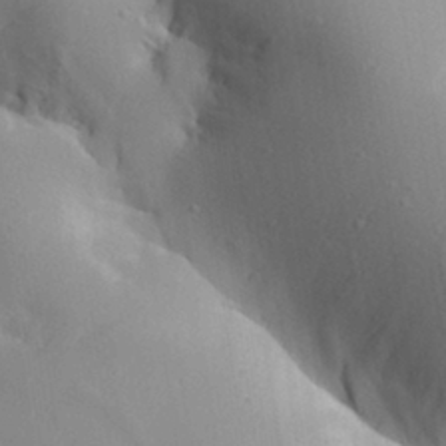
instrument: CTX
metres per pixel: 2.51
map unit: Aa
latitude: 30.0633
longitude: -131.9717
